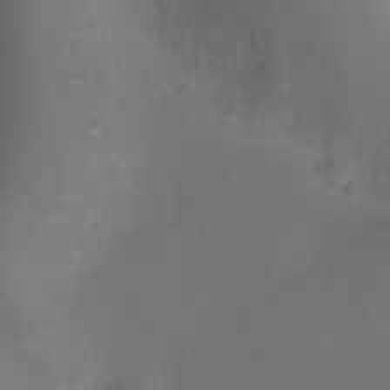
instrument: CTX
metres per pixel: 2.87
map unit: Ht
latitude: -2.7463
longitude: -18.7057
